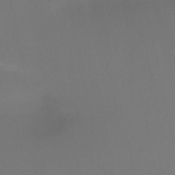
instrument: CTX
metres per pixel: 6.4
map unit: HNb
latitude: -51.8233
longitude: -46.6302
